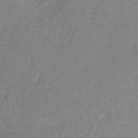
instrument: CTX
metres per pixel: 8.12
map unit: lHb
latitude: -41.1431
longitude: 65.1809
